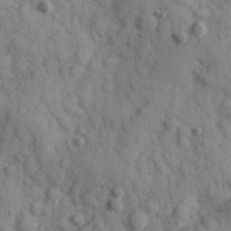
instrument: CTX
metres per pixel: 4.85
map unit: Hve
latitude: 24.9324
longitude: 147.0864
